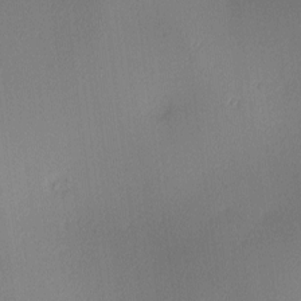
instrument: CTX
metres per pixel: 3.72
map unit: lAa
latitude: 2.7246
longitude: -115.7260
